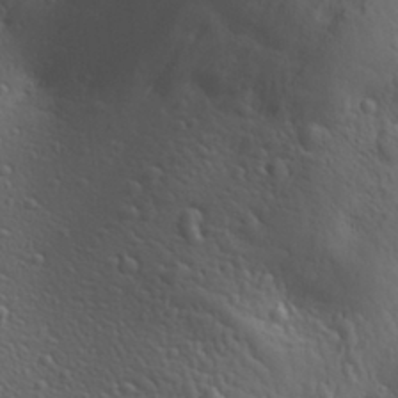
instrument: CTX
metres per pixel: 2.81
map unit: Aa
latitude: 29.7449
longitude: -139.8205
